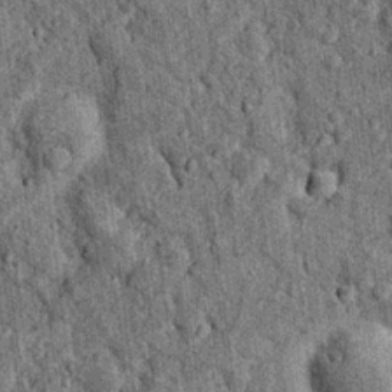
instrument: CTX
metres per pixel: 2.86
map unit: Nhu
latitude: 15.8962
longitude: -32.2333
